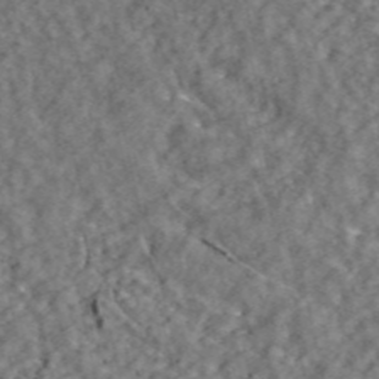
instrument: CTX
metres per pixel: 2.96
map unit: ANa
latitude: 43.5371
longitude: 29.6155
